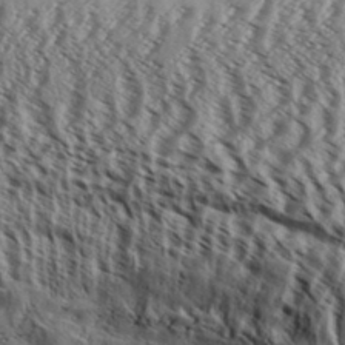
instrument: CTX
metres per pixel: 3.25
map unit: Aa
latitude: 33.2348
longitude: -136.7624
